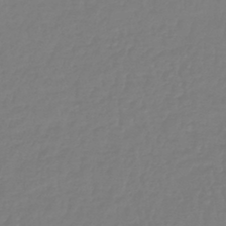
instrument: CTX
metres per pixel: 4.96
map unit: lHb
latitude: -42.2172
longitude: 67.6155
